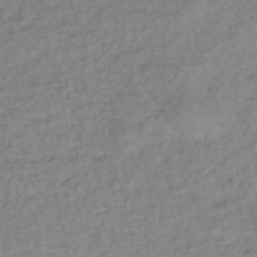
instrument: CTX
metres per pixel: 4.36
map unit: lHb
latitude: -33.8045
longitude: 65.1242
